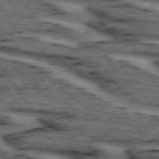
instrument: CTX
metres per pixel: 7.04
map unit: lApd
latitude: 73.8773
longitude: -73.3671
